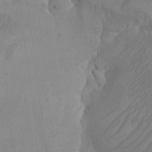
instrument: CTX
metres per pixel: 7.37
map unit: Nhu
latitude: -5.8800
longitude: -93.7260
